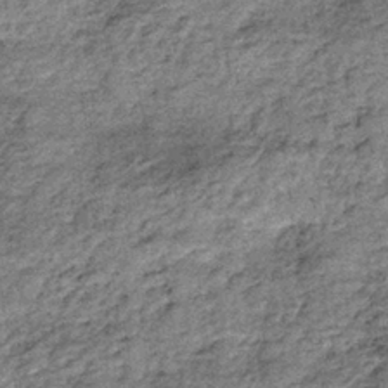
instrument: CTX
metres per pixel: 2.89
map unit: lHb
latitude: -36.5951
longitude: 67.3510
